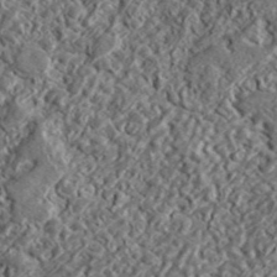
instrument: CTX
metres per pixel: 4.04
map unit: lHvf
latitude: 42.4223
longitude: -89.2726
